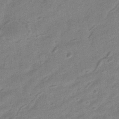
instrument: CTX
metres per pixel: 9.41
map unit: HNhu
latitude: -43.1809
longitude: 90.5574
